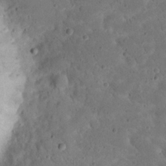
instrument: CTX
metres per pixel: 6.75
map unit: eHh
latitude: 20.5924
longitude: -63.0270
